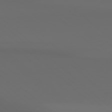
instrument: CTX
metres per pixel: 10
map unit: Hpe
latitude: 78.2334
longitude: -132.9136
